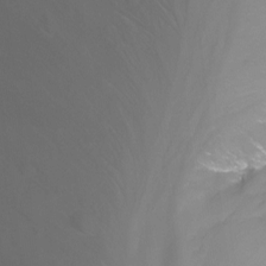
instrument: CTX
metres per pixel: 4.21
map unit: Nhu
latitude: -13.3888
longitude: -57.4615
